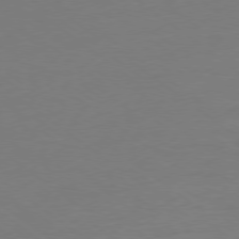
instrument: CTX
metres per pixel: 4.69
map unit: Ap
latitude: -79.1053
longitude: -98.6112
